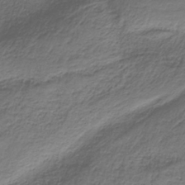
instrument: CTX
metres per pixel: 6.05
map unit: HNb
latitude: -35.6722
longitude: 58.4062
